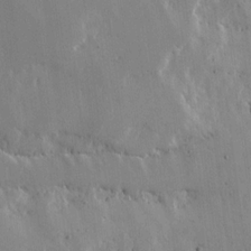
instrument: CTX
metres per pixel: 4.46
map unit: Ave
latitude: 16.6679
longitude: -139.0458
